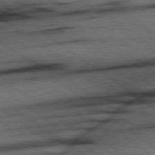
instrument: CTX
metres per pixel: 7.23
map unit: Hpe
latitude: 78.6869
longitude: -155.2726
